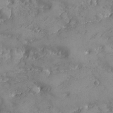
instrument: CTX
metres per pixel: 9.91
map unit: Ave
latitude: -8.0661
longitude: -118.2522
